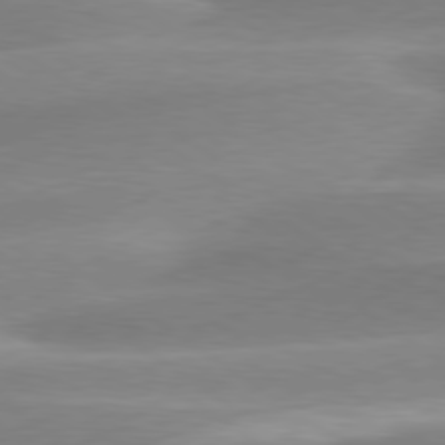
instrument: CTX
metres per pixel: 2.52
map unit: Hpe
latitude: 79.3482
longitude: -130.2145
